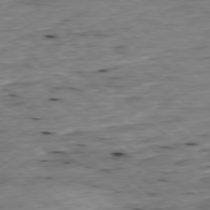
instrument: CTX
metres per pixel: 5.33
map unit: Ap
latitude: -78.7463
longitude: -87.5371
